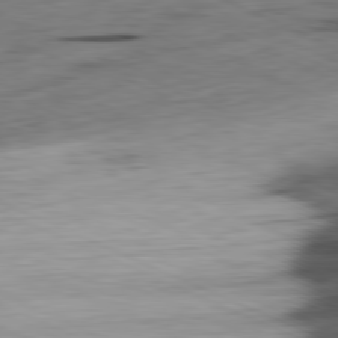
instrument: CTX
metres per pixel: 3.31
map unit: Ap
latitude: -81.5399
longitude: -71.8394
